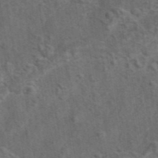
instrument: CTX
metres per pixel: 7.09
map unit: eAb
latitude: 43.5938
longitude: 111.1431
